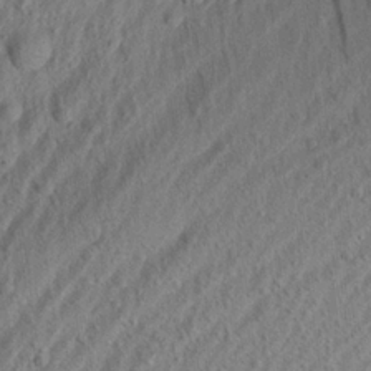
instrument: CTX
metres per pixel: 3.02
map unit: Aa
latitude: 21.8017
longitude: -143.4616
